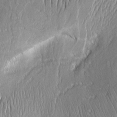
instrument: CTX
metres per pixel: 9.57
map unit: Aa
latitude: 8.4601
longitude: -130.9325
